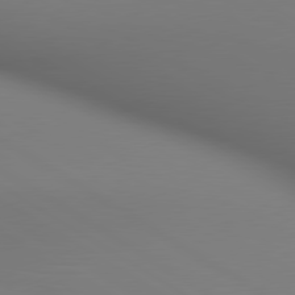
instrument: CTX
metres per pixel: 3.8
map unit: lApd
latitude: 80.3656
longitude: 137.8611
